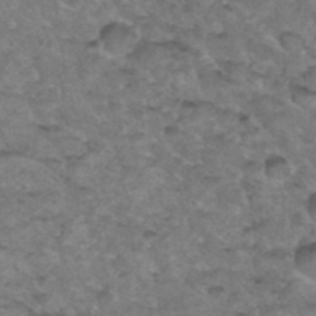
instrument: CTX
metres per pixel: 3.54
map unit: Hto
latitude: 35.4804
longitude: -49.9528
